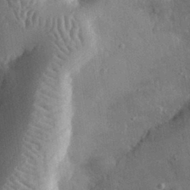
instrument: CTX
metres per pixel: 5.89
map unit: eHh
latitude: 31.8395
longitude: -79.4994
